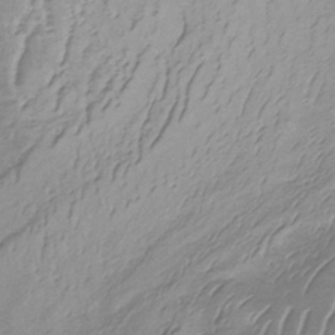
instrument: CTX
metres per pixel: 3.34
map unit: lHb
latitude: -34.1228
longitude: 67.9178
